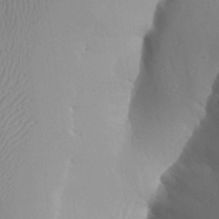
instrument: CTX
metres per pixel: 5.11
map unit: Aa
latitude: 31.1781
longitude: -140.9135
